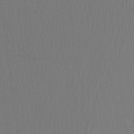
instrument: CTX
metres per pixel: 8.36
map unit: Aa
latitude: 25.5371
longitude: -145.6127
